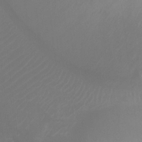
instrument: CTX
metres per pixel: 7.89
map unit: Ht
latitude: -9.1431
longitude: -33.4993
